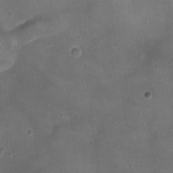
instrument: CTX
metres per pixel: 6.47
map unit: Ht
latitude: -2.4817
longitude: -19.7449
